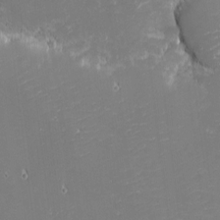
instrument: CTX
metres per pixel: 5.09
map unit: eHh
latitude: -2.0472
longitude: -80.8380
